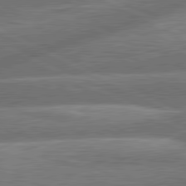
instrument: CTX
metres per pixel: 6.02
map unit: lApd
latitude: 81.1403
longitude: -167.6693
